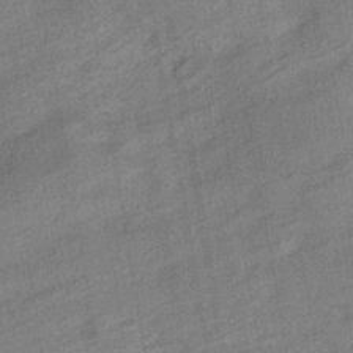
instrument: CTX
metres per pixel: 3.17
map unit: HNhu
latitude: -41.8422
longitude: 91.8801
